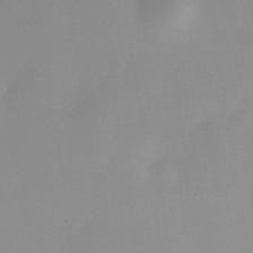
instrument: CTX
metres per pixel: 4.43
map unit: Nhe
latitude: -36.0094
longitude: -117.9150
